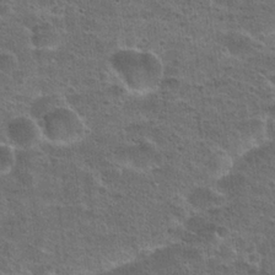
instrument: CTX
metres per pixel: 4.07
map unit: Hto
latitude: 23.8772
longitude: -49.3293
